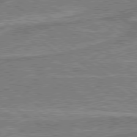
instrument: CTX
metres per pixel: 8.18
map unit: lApd
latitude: 79.2348
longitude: 175.8044
